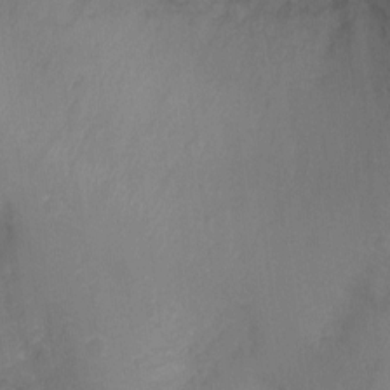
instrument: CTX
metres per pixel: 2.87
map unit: Ht
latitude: -7.8233
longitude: -35.4048
